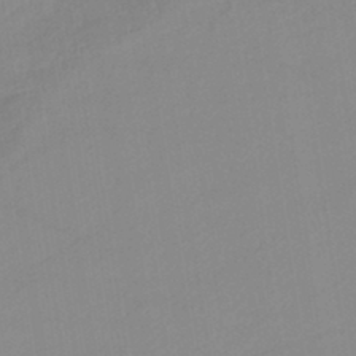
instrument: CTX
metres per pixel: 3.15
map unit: lHb
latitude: -42.2361
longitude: 66.8219
